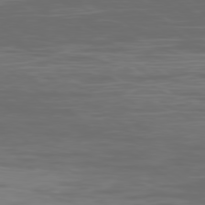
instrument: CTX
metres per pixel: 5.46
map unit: Ap
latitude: -79.3698
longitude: -103.8016
